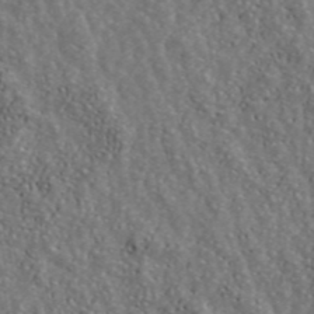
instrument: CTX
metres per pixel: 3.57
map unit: ANa
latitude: 44.1955
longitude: 28.5952
